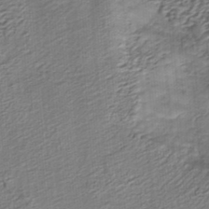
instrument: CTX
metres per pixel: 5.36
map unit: HNb
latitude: -35.9367
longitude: 57.6911
